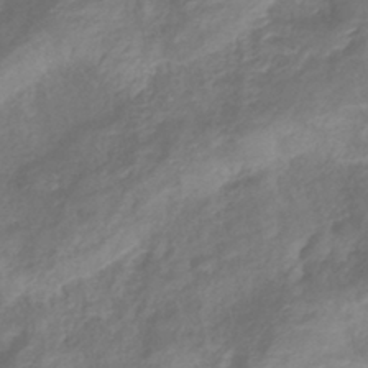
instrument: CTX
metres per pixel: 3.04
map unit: lHb
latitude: -40.8219
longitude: 78.5951
